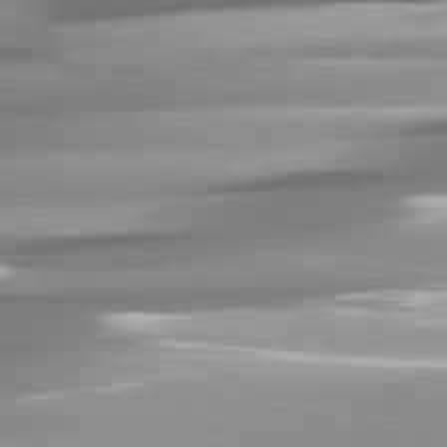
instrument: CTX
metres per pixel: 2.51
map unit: lApd
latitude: 81.7639
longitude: -140.8758
